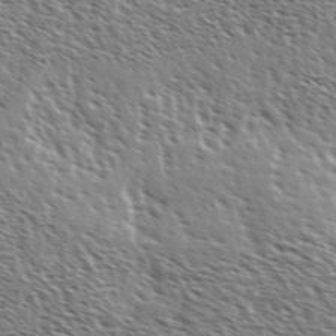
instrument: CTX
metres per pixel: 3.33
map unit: Ave
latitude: 37.2915
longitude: -111.8395
